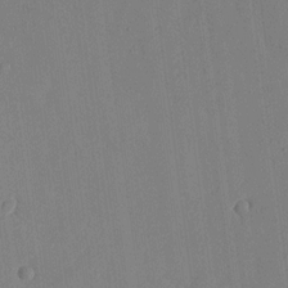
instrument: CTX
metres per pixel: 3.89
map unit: lHvf
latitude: 17.9339
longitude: -112.3845
